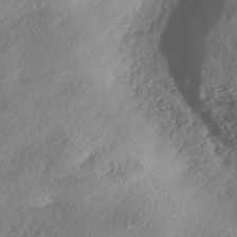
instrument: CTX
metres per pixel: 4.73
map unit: eHh
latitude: -41.5966
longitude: 121.6533
